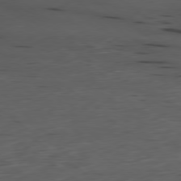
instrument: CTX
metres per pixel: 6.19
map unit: Ap
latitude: -79.6533
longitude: -58.6868
